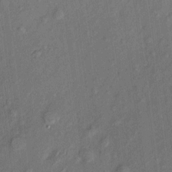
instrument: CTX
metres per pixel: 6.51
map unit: eHh
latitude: 5.5182
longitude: -73.3482
